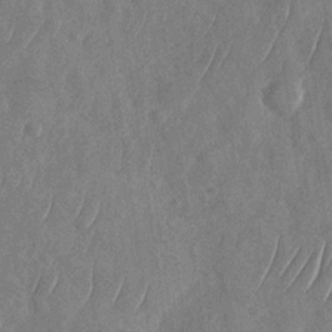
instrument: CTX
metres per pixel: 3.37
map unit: Nhu
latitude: -29.8800
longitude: -58.6302
